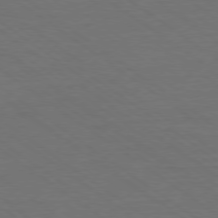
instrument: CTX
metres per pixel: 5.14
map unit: Ap
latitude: -79.3509
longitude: -53.7639
